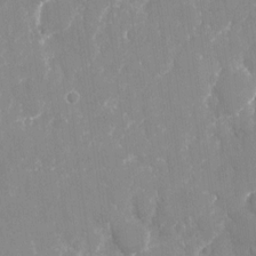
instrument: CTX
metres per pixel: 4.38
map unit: Nhu
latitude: -22.5763
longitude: -72.8947
